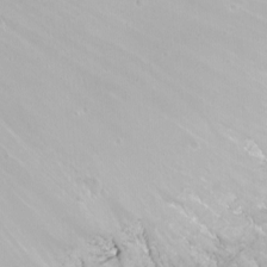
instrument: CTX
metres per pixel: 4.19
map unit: Nhu
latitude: -8.4251
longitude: -71.1781
